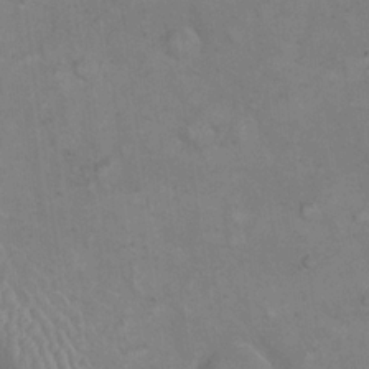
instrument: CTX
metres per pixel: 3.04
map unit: eHh
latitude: 19.5560
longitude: -61.9339
